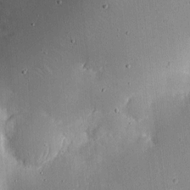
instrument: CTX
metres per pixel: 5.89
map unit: eHh
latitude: 9.0081
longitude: -70.6679
